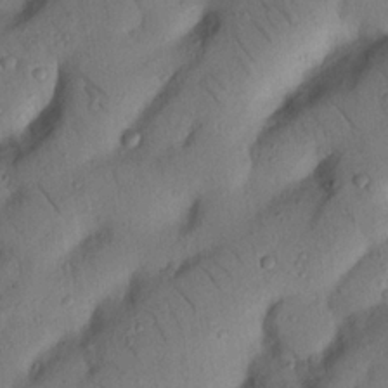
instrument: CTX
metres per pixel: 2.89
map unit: Nhu
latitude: 21.5371
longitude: -75.4804
